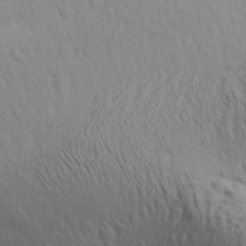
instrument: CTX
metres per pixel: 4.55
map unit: Aa
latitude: 29.6316
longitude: -139.6694
